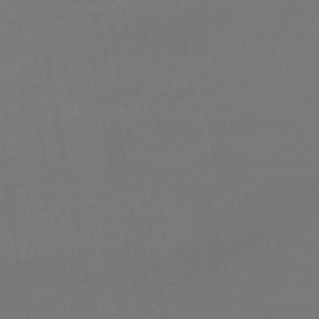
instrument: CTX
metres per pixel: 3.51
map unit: eHb
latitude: -49.8045
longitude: 78.6329
